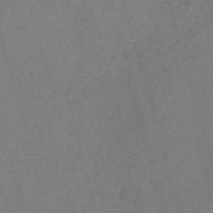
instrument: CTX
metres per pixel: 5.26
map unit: Nve
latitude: -59.4643
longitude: 65.2565
